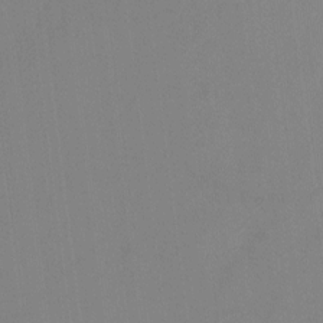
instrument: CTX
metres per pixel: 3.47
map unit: Hto
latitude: -12.3684
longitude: -40.2900
